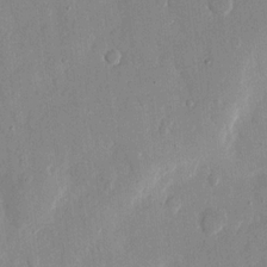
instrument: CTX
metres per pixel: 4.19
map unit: eHh
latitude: 12.1389
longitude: -68.0822
